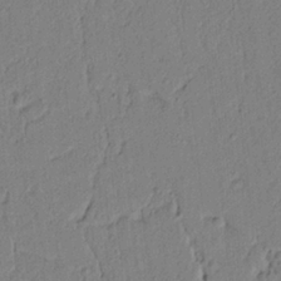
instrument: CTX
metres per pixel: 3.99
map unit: lAvf
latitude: 5.6505
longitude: 165.4077
